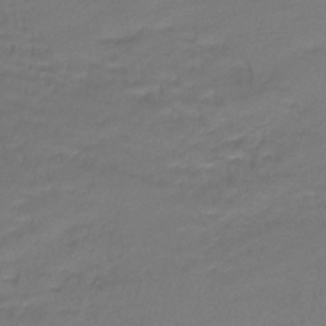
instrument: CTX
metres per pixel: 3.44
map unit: lHb
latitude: -42.4251
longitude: 58.5006
